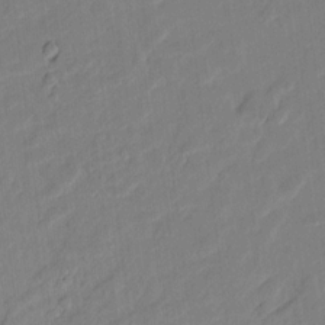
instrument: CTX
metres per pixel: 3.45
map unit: lAvf
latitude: 7.1025
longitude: 166.1795
